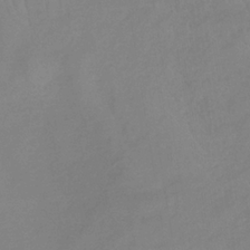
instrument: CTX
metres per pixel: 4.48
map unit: lHb
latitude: -34.1039
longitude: 67.2187
